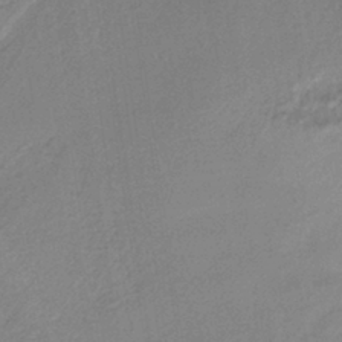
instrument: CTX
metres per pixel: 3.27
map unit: lHb
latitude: -37.3509
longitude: 58.4251
